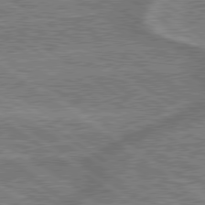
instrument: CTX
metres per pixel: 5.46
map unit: lApd
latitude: 79.4805
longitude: 175.1998
